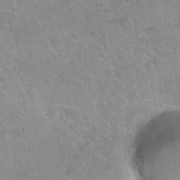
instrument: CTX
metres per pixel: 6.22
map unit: Hto
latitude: 20.6869
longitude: -52.3090
